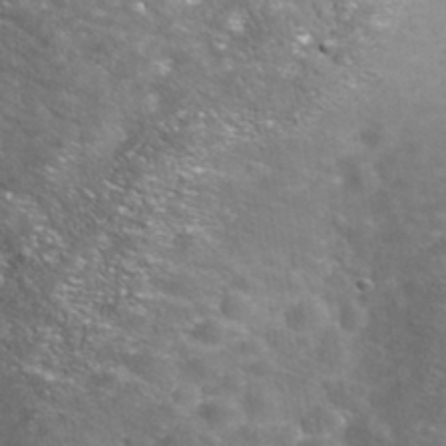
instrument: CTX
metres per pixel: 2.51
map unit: Nhe
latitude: -40.9164
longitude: -100.1767
